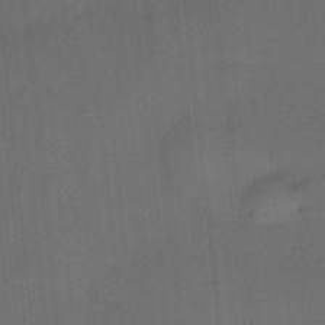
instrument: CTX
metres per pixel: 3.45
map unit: HNhu
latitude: 12.9514
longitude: 10.8030
